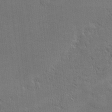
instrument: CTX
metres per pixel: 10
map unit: Nhu
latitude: 1.2537
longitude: -78.8380
